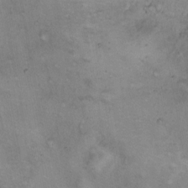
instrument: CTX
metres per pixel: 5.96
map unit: Hto
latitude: 11.2348
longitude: -58.4412
